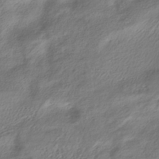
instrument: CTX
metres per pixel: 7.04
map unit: HNhu
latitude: -40.2739
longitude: 100.1983
